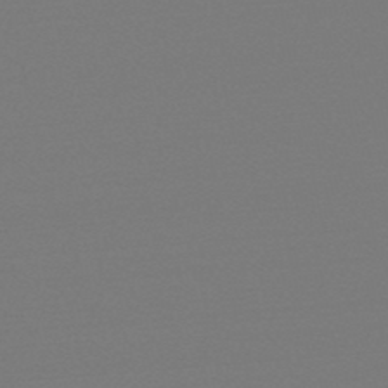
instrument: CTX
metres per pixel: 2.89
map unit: eHb
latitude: -49.5210
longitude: 67.1998
